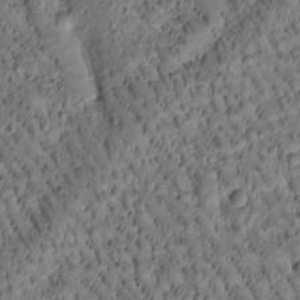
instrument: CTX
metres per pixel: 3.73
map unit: Htu
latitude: -2.6518
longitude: 171.5588
